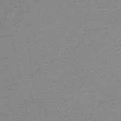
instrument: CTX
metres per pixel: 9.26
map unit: lHb
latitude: -45.9367
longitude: 58.0283
